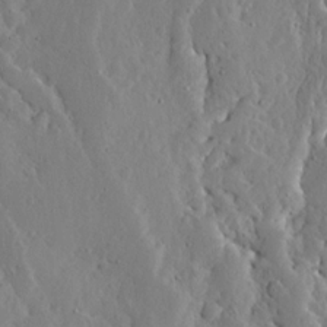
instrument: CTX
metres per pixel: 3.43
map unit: Ave
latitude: 13.2537
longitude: -136.4790
